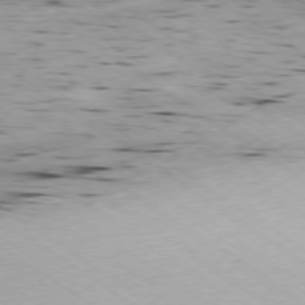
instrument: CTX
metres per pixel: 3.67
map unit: Ap
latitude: -78.4251
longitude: -70.8191
